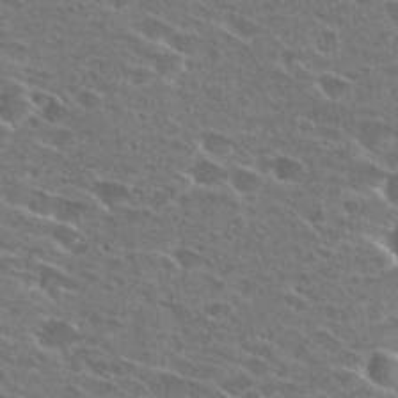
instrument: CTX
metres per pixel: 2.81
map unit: Hto
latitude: 26.4790
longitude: -46.0633
